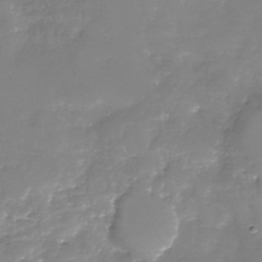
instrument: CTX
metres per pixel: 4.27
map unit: Nhu
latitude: -29.7478
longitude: -64.2334
